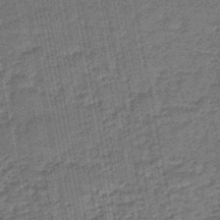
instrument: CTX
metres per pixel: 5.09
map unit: eHb
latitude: -46.0661
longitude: 89.4643
